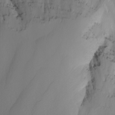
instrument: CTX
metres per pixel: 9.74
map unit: Nhu
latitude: -4.2928
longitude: -90.4034
